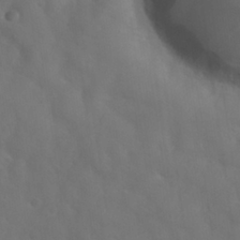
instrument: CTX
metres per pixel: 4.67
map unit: Nhu
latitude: 27.7828
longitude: -65.1403
